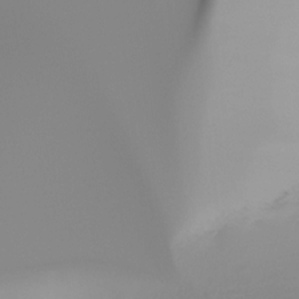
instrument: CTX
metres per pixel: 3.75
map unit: Ht
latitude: -16.9353
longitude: -46.9703
